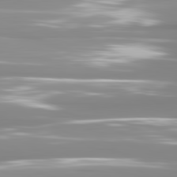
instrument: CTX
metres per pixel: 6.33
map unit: lApd
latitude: 81.5371
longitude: -139.0458
